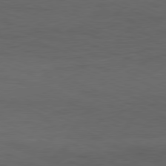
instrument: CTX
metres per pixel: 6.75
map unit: Ap
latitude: -78.0850
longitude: -73.5183
